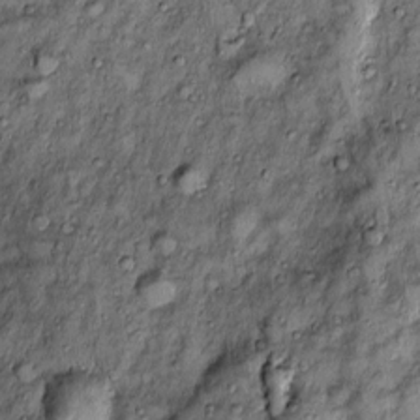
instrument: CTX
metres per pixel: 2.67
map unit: Htu
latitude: -4.1983
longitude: 159.1620
